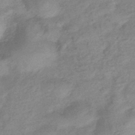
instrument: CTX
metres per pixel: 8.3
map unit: eHb
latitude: -40.7274
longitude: 80.6897
